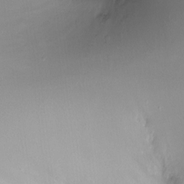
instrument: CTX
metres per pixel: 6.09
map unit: Htu
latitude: -12.6708
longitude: -45.4048
